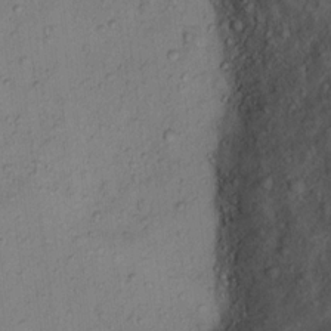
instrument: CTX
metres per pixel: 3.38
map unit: Ht
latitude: 13.1781
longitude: -40.1199
